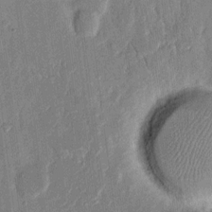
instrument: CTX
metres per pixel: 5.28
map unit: eHh
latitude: 14.2523
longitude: -70.2144
